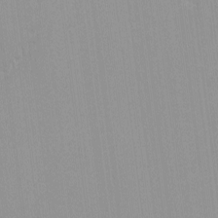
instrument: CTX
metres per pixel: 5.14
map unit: lHvf
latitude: -12.6519
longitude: -104.4979
